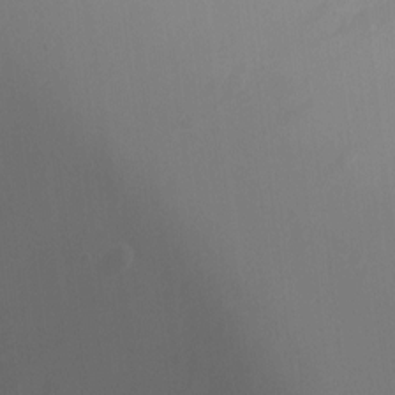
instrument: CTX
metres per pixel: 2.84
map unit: Ht
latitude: -9.6533
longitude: -24.1199
